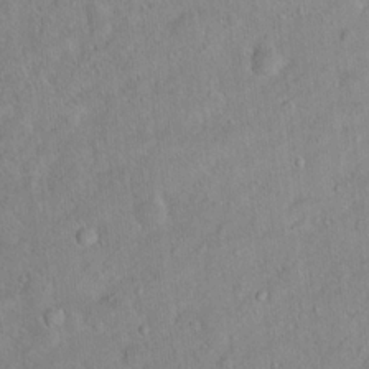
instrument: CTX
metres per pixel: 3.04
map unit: Ht
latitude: 14.4790
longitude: -39.7261
